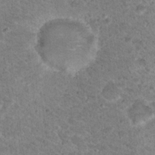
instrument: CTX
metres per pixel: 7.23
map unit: Nhu
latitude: 18.0444
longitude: -31.4049
